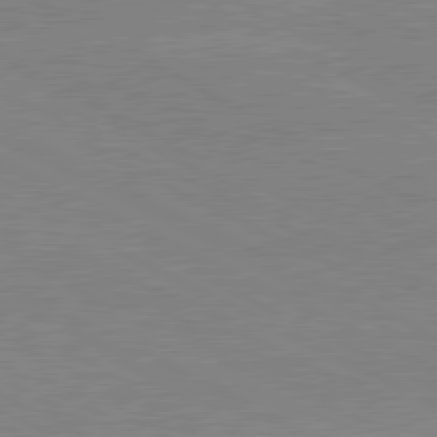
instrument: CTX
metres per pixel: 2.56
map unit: lApd
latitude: 80.2145
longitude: -127.3860
